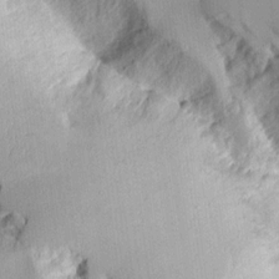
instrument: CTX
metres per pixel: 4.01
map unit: Aa
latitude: 10.7624
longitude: -128.3278
